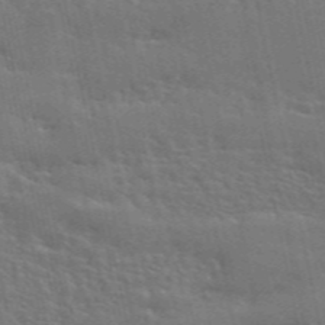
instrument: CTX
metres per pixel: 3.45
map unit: ANa
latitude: 48.7435
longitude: -78.9892
